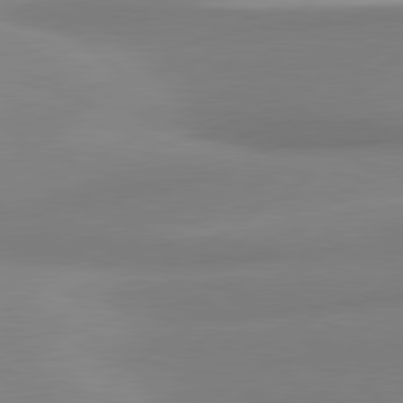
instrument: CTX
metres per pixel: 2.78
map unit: lApd
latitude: 80.4790
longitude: 175.8233
